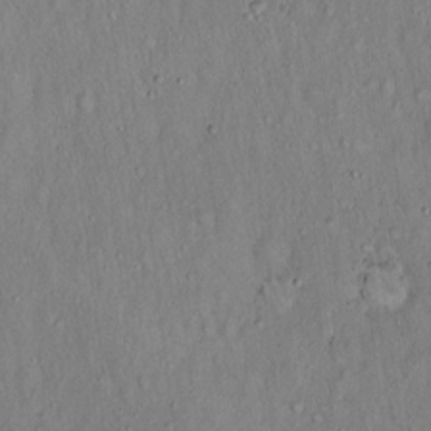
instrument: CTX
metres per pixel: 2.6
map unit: Hto
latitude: 16.0822
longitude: -58.9325
